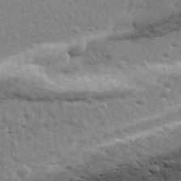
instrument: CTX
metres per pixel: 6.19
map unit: Ave
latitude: 18.7624
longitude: -133.3293
